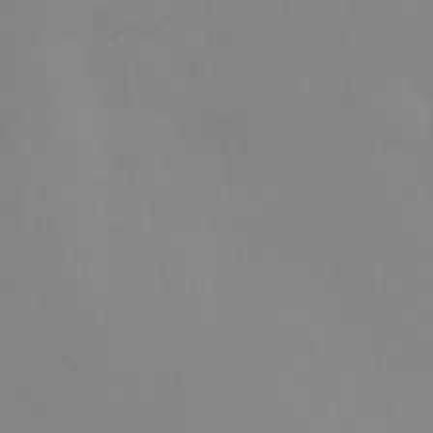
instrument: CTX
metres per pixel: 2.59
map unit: Ht
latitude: -9.5588
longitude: -34.7057
